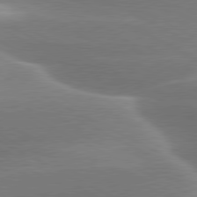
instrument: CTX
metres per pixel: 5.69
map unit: lApd
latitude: 79.8017
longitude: -116.0255
